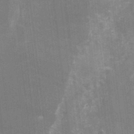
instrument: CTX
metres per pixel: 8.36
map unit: Nhu
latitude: -25.9178
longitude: -73.2537
